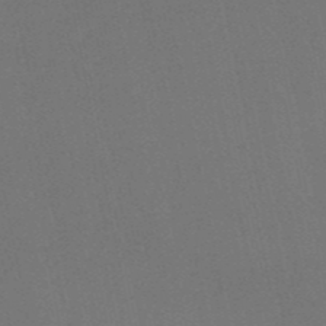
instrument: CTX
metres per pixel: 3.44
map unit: lHb
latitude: -50.6896
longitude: 81.6155
